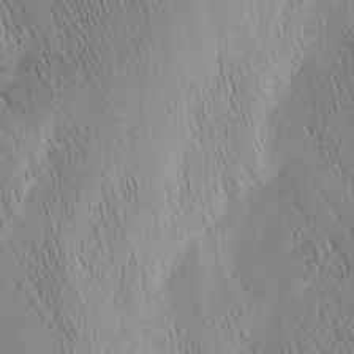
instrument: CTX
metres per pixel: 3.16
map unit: Nhu
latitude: -6.9730
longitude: -152.2523
